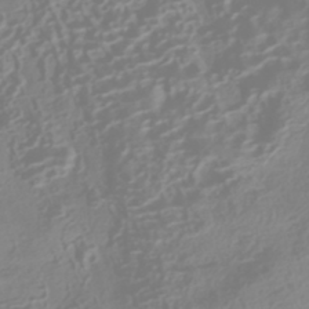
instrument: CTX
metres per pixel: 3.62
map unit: HNhu
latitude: -41.7855
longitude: 100.8408
